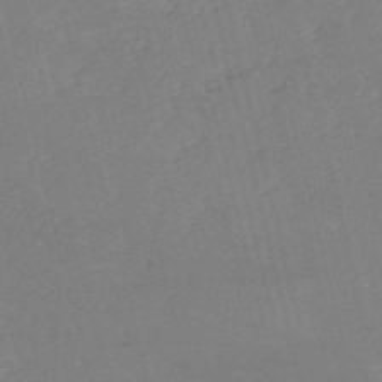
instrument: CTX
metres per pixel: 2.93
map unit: HNb
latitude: -54.1606
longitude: -36.9514
